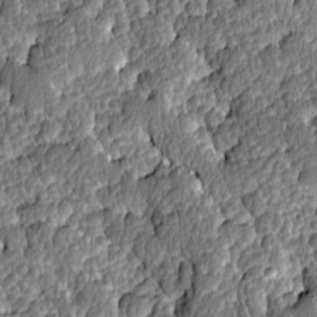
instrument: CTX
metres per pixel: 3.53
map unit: Ave
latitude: -8.6707
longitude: -116.2523
